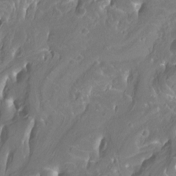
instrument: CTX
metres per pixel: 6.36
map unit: Htu
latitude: -12.4629
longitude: -71.5560
